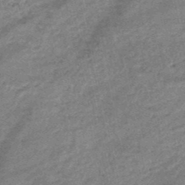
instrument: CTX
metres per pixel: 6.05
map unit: HNb
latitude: -50.2739
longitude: -41.4048
